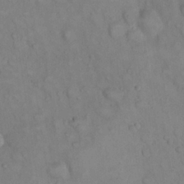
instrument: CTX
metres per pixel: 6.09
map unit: eHh
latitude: 22.4223
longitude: -61.8583
